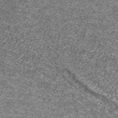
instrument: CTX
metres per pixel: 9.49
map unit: ANa
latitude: 36.8191
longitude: 15.4266
